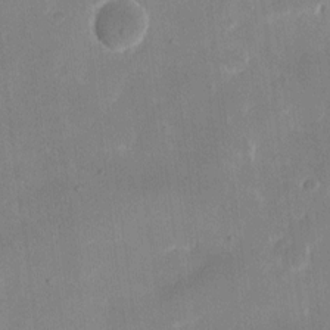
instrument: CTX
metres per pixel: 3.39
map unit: eHh
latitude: 10.7246
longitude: -69.4427
